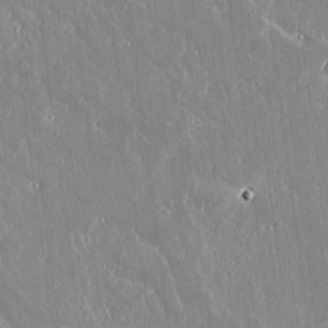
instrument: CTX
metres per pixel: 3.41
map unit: lAvf
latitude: 14.8002
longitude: -129.1592
